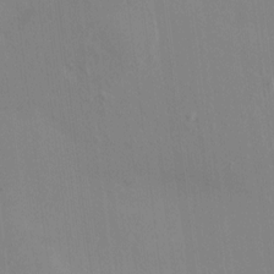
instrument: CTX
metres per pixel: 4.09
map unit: HNhu
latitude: 5.2915
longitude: 7.2754
